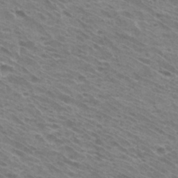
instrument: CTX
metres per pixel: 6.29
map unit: Hto
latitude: 32.6490
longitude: -40.9513
